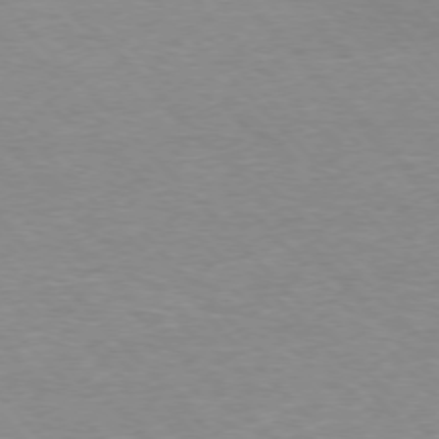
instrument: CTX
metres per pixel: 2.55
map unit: Ap
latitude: -76.8975
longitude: -87.4048
